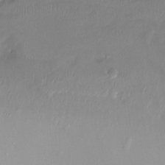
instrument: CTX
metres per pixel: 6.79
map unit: Ht
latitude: -15.2376
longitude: -45.7072
